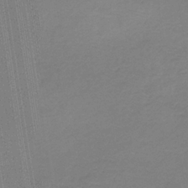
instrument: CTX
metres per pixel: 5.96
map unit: HNb
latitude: -35.1809
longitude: 55.1809
